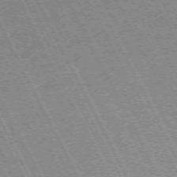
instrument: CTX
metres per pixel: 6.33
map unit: Hpe
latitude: -71.1053
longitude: 14.5007
